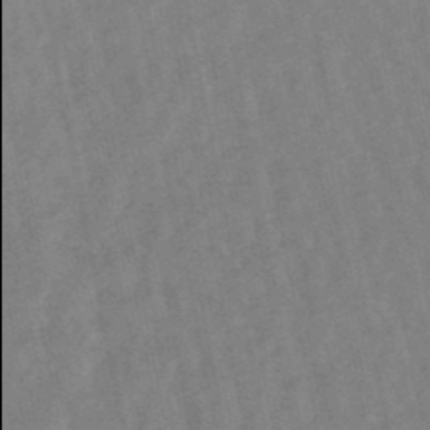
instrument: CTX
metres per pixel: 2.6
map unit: lHb
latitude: -48.9353
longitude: 78.0094
